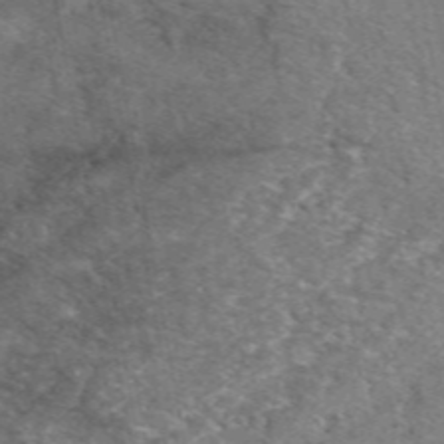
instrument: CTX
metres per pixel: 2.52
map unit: eAb
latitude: 49.8772
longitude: 110.5006
